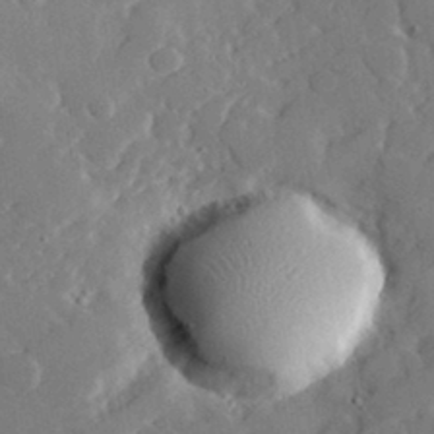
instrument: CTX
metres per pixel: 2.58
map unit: lHvf
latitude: 32.6868
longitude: -85.2159
